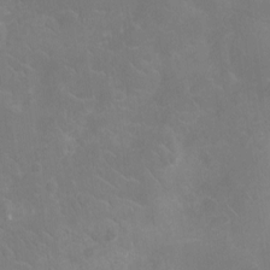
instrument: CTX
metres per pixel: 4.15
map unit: Ht
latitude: -11.1998
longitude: -23.8961
